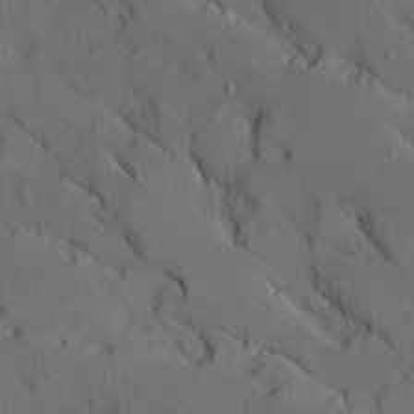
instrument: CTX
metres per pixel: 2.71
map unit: Ave
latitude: 9.8961
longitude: -102.1200
